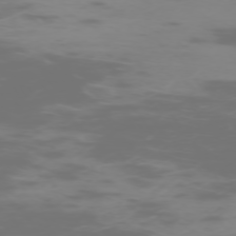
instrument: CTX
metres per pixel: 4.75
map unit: Hpe
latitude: -74.0094
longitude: 6.1228
